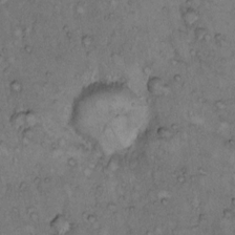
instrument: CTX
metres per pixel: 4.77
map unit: Hto
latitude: 9.6505
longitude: -58.1956
